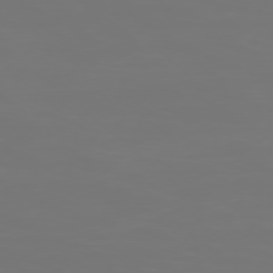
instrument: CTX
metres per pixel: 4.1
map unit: Ap
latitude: -78.5195
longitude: -96.6301
